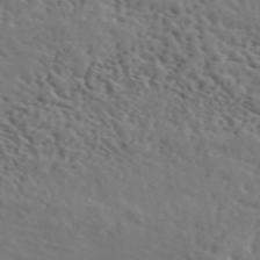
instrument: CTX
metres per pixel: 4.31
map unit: ANa
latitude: 50.0633
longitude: -81.7827
